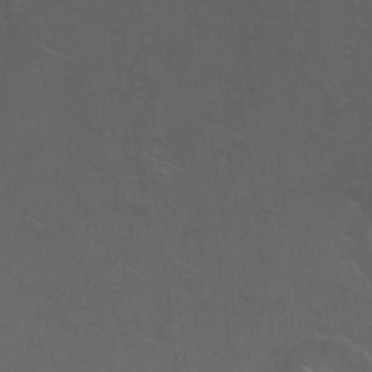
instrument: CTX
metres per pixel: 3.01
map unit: Nhu
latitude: 24.2144
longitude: -53.9528
